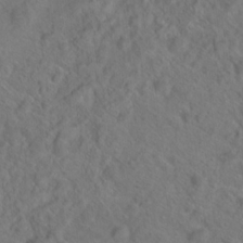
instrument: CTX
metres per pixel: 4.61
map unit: Hto
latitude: 18.8947
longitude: -39.4804
